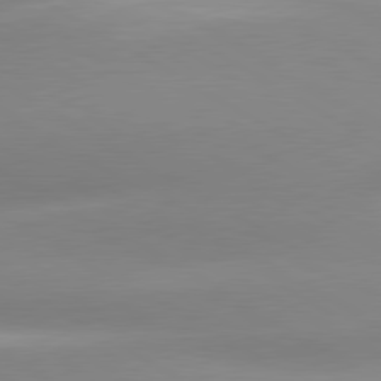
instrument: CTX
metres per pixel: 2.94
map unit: lApd
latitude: 80.2333
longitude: -138.0444
